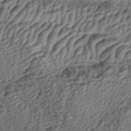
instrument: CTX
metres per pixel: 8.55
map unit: lAa
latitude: -4.6896
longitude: -122.4790
